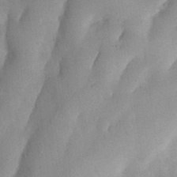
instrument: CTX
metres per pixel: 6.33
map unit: Nhu
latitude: 7.8583
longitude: -22.6679
